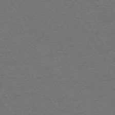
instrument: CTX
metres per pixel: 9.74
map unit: Ap
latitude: -74.6330
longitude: -71.3859
